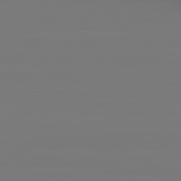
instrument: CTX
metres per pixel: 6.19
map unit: Hpe
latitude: 78.7435
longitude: -137.2348
